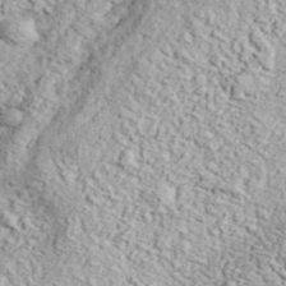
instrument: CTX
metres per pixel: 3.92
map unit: eHh
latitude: 37.6883
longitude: -80.6868
